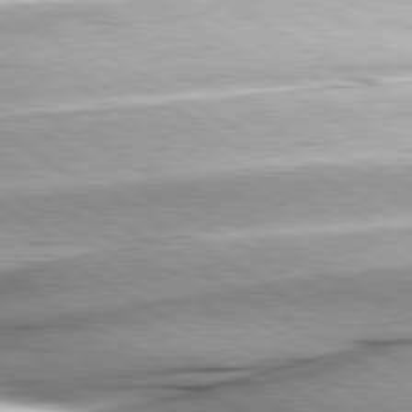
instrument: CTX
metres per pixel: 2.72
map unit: lApd
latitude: 80.1200
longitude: -156.5545
